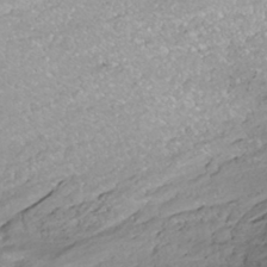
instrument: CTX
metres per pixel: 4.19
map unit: ANa
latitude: -41.8800
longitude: 109.1431
